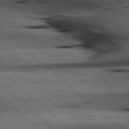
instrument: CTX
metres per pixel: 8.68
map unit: Hpe
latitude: 78.0255
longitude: -127.9717
